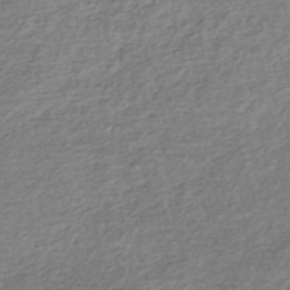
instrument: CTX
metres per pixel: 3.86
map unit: lHb
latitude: -38.5007
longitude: 69.8800
